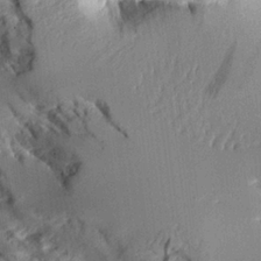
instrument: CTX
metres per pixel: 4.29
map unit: Aa
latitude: 10.8758
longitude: -126.0255
